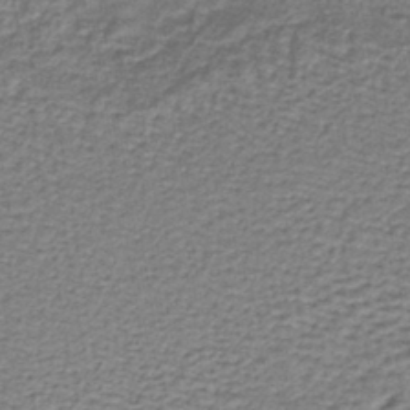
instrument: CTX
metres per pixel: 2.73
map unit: lHb
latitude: -40.5951
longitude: 62.1605
